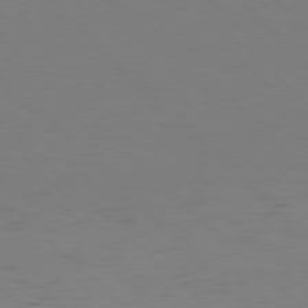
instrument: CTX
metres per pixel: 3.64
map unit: Hpe
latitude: 77.8205
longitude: -167.9528
